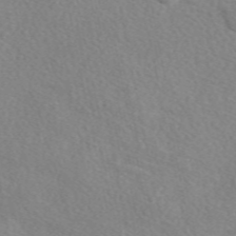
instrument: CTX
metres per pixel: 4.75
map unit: eAb
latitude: 49.1781
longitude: 117.8044
